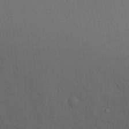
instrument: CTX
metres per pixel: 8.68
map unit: Nhu
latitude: 19.8583
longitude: -73.3293
